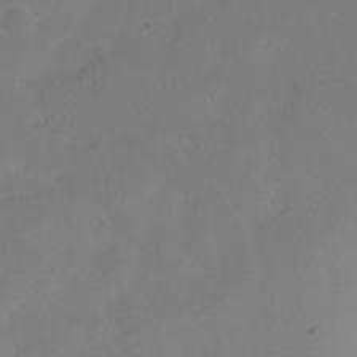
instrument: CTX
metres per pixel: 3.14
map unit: Hto
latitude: -13.9178
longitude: -43.0647
